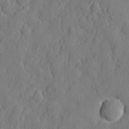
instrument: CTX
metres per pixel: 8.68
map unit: eHh
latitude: 6.4979
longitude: -75.2537
